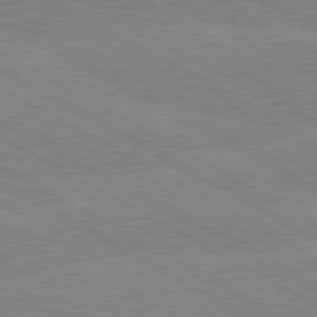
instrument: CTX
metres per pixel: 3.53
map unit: lApd
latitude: 80.2333
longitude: -127.3104
